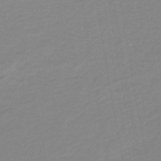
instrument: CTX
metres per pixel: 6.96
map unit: HNb
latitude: -36.8597
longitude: 55.2943
